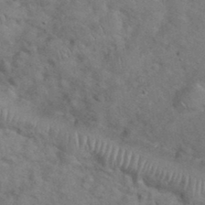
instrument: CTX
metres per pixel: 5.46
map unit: eHh
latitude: 37.3104
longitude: -64.1200
